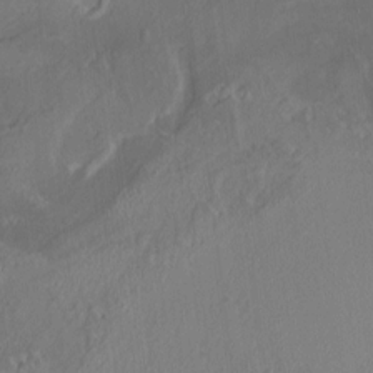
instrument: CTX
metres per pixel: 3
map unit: HNhu
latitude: 5.1592
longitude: 13.0298
